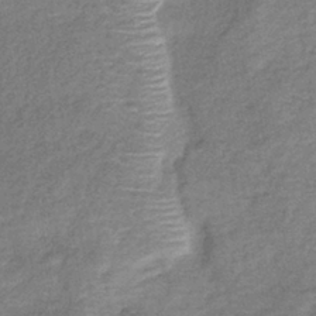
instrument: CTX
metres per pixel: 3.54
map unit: lHb
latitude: -40.6329
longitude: 75.4833
